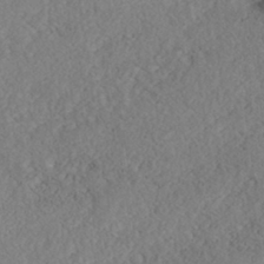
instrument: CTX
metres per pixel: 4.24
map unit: Nhe
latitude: -40.5951
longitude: -110.9136
